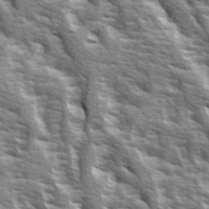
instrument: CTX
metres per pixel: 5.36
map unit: Ave
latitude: 14.7436
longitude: -132.1011
